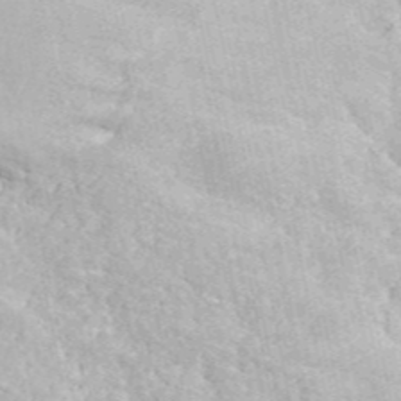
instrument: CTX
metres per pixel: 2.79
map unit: ANa
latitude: 44.7624
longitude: 44.8975
